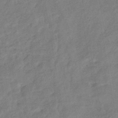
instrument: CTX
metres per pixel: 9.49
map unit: eHb
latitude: -42.7463
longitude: 84.1605
